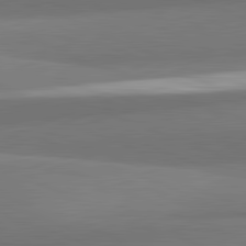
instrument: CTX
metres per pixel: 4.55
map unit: lApd
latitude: 82.2333
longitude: 153.4454
